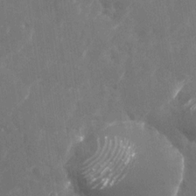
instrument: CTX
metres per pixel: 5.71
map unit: Nhu
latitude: -28.4251
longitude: -76.4412
